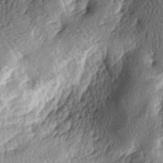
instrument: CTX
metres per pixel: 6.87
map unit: lAa
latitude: -6.4629
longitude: -124.6868
